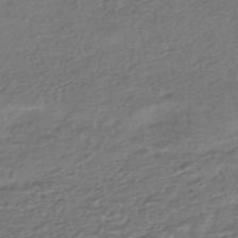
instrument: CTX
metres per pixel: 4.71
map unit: HNhu
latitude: -45.8233
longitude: 104.9919
